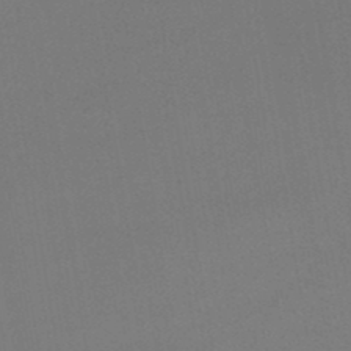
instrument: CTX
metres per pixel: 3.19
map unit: lHb
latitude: -48.3873
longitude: 67.8233
